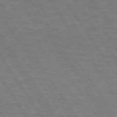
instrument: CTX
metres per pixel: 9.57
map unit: lApd
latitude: 73.7639
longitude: -63.2726
